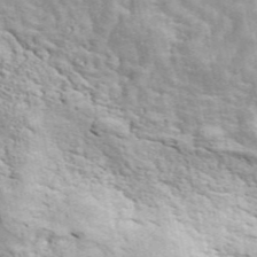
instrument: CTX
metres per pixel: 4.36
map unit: ANa
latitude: 49.2159
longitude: -81.9717
